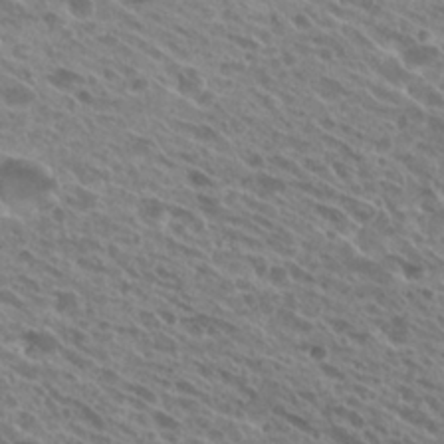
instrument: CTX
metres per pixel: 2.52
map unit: Hto
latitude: 25.4426
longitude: -40.3845
